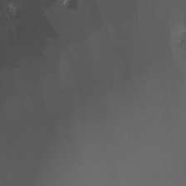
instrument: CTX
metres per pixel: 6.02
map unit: Nhu
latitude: -7.2376
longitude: -49.9717
